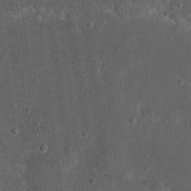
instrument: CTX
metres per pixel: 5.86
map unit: Nhu
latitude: 22.7435
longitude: -71.2348
